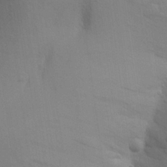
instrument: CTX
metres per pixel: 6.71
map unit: Aa
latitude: 24.7057
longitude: -148.8569
